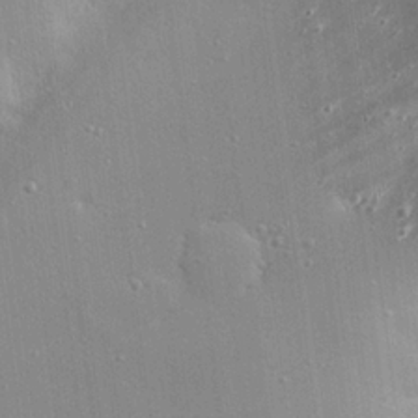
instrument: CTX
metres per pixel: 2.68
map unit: eHh
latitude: 24.4601
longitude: -90.1200
